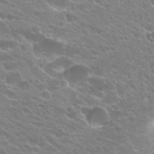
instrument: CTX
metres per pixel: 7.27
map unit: Hto
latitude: 24.4790
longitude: -36.8758
